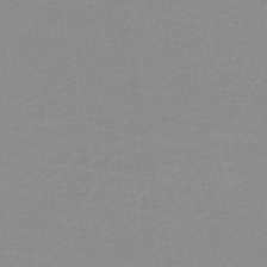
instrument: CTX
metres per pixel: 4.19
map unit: HNb
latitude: -48.0472
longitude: 56.9541
